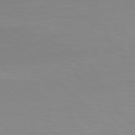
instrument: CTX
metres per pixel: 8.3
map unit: Hpe
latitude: 77.8772
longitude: -132.1011
